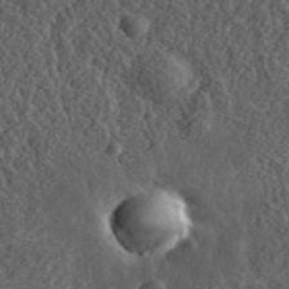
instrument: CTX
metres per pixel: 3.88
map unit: eHh
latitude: 36.1578
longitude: -79.6694
